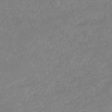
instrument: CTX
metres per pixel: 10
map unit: HNb
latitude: -54.0850
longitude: -36.3467
